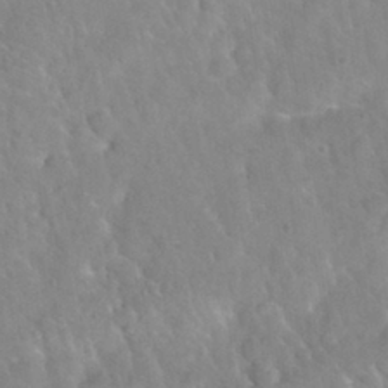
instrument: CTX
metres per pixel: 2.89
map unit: Nhu
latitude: 30.2523
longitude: -51.4804
